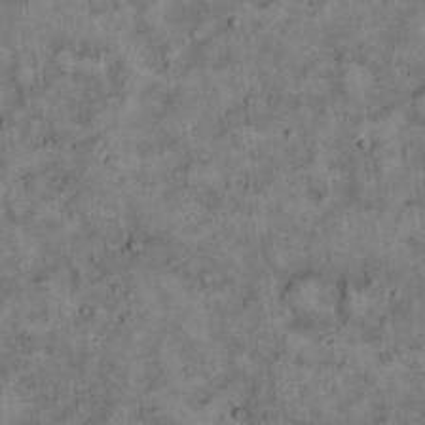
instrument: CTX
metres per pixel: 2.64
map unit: Hto
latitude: 18.8758
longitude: -60.6301
